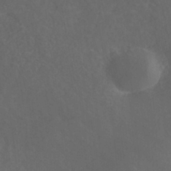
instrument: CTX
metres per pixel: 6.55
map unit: ANa
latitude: -38.8786
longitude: 96.0283
